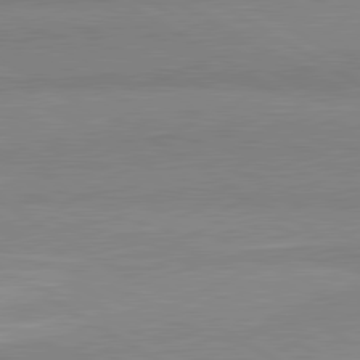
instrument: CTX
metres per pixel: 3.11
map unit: lApd
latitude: 80.7435
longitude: -178.3090
